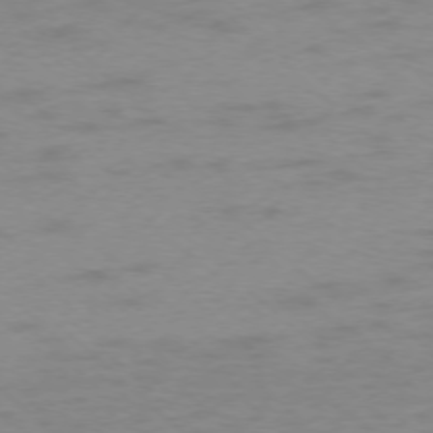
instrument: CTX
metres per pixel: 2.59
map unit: Ap
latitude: -76.0850
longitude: -77.3670
